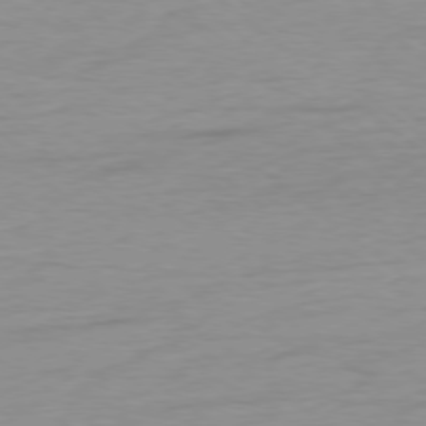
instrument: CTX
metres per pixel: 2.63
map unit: Ap
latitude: -78.4251
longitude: -78.1767
